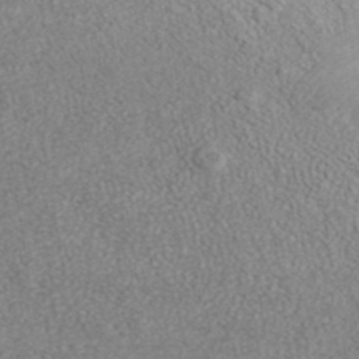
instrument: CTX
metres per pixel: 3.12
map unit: ANa
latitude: 37.5938
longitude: 20.5195
